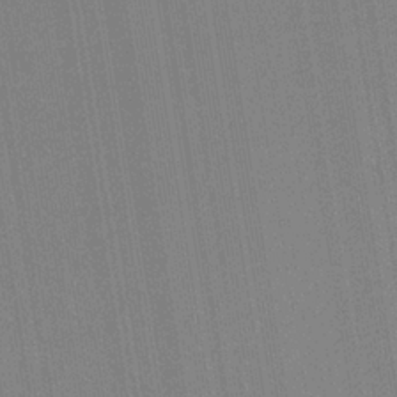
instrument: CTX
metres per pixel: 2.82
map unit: HNb
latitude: -34.2739
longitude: 54.9353
